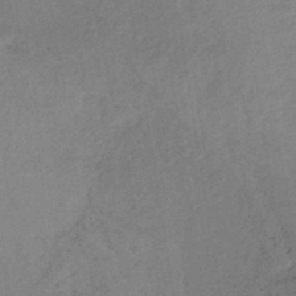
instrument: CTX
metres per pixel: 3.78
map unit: lHb
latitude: -38.0472
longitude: 72.5007
